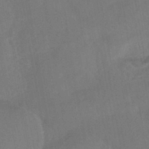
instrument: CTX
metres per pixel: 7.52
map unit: HNhu
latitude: -43.5399
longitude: 91.8045
